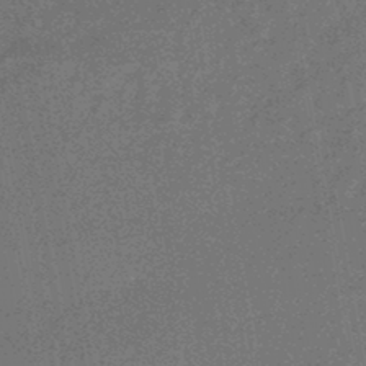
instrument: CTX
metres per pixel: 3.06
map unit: HNhu
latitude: -45.1431
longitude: 99.5966
